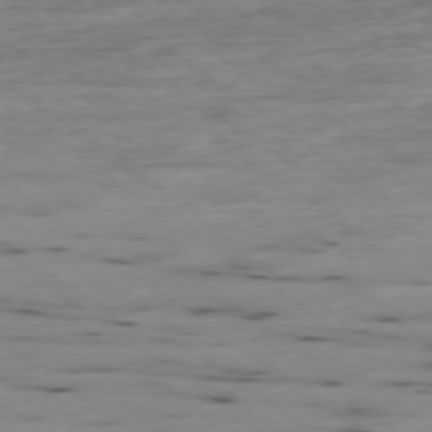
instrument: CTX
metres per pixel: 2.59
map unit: Ap
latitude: -79.2565
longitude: -102.0822
